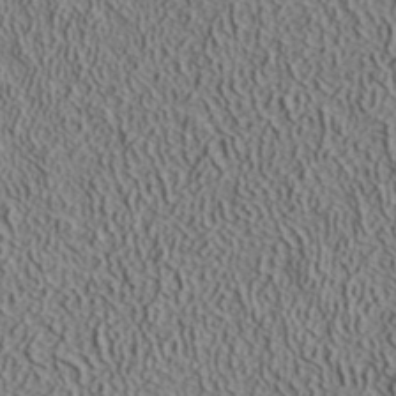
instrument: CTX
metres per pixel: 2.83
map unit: ANa
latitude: 38.8569
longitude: 22.6141
